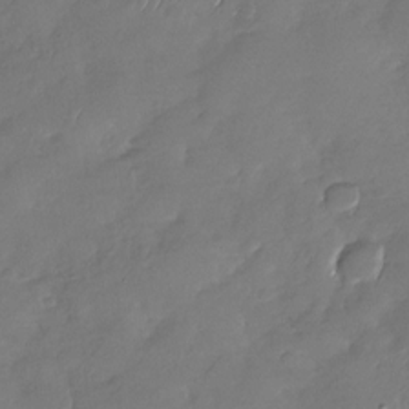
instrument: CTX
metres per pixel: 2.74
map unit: Nhu
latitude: -29.1242
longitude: -60.6868
